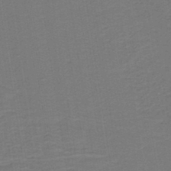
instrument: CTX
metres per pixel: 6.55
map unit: lHb
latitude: -42.7085
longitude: 53.4643
